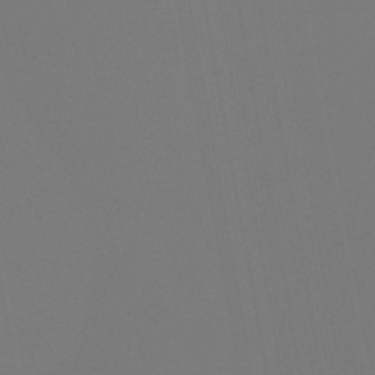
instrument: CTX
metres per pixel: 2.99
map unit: lHb
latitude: -47.8989
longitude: 70.9542
